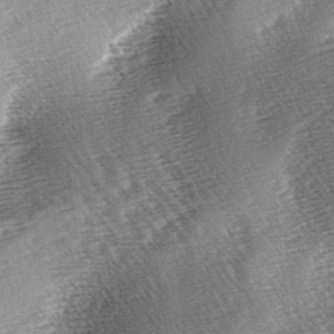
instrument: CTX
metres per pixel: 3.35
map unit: lAa
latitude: -3.8044
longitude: -126.6680
